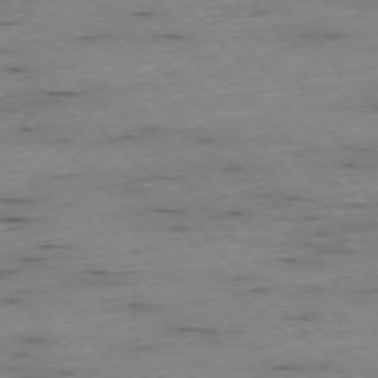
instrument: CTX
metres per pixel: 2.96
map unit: Ap
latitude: -76.5196
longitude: -89.5372
